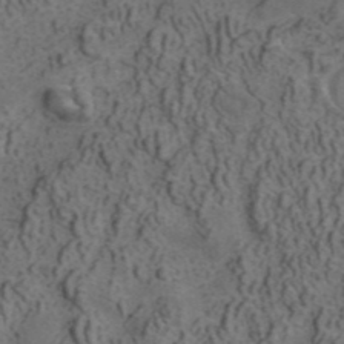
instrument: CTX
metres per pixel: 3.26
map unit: ANa
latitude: 42.2145
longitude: 30.9352
